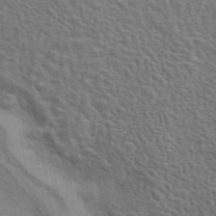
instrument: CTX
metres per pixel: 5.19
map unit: eAb
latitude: 43.2915
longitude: 107.7478
